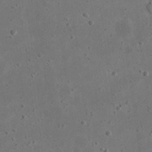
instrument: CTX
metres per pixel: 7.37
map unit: eHh
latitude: 23.3859
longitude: -68.2712
